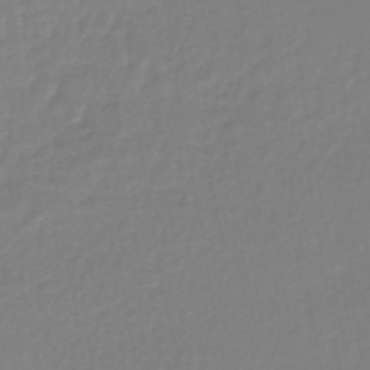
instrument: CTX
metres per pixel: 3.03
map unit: lHb
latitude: -44.0661
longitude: 65.5021
